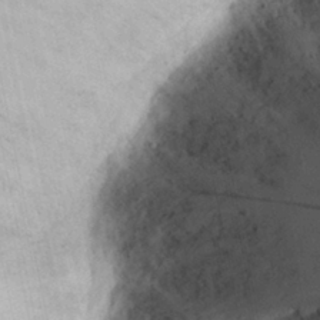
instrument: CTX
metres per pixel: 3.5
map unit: Nhu
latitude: 24.3467
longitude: -72.9325
